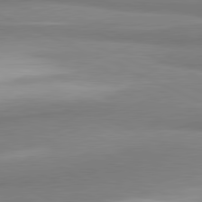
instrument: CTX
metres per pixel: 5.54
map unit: lApd
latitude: 81.2348
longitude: 165.9367
